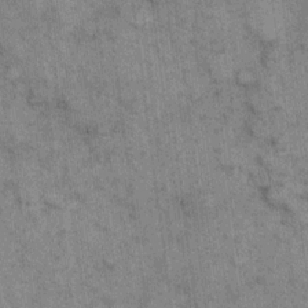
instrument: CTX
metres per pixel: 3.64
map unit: eHh
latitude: 15.7450
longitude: -66.1011
